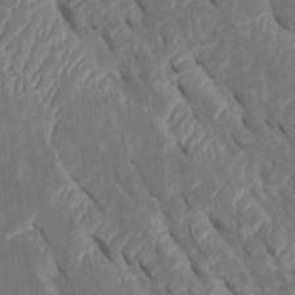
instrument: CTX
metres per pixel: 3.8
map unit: Htu
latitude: 1.1970
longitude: 147.3698
